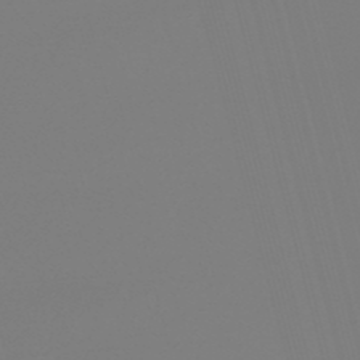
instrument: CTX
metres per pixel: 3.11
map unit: lHb
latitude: -50.4251
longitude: 81.7856
